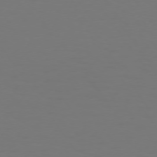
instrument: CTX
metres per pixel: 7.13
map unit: Hpe
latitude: 73.4805
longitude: -123.2537
